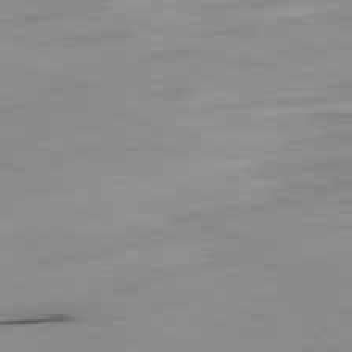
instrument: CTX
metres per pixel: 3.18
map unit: Ap
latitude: -81.7289
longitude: -69.2915
